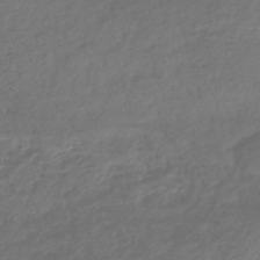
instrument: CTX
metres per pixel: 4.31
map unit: lHb
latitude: -41.0108
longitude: 73.5777
